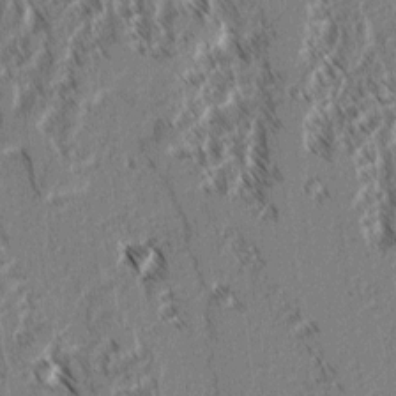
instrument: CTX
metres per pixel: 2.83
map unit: lAvf
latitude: 3.0080
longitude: -105.6883
